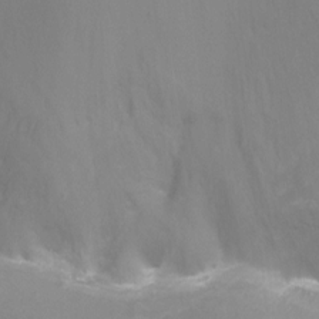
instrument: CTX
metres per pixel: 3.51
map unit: Nhu
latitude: -18.1417
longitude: -46.5924
